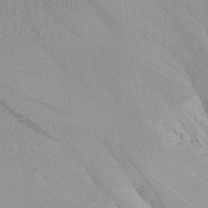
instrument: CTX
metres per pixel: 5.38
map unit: Aa
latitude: 20.6680
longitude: -144.7435
